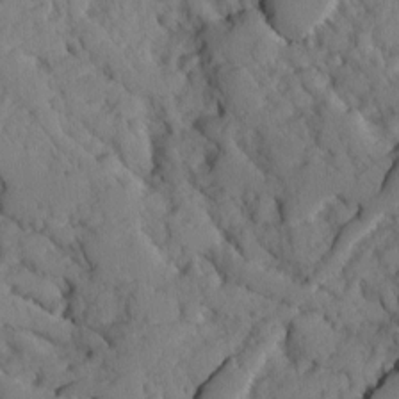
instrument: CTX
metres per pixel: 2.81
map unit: Ave
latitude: -0.8597
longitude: -110.9514
